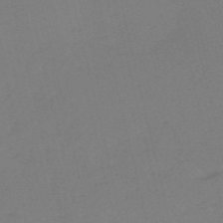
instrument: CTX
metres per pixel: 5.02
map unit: HNb
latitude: -54.5763
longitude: -49.8772
